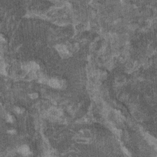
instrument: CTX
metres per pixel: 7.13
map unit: HNhu
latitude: 0.3467
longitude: 5.2376
